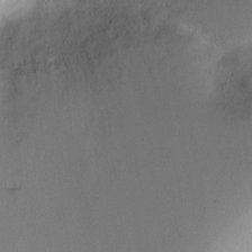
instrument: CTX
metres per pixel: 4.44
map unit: Ht
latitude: -10.1795
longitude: -28.2333
